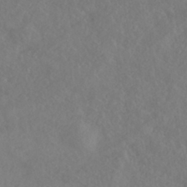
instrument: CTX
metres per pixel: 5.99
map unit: HNhu
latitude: -40.3684
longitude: 104.6518
